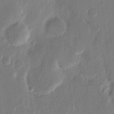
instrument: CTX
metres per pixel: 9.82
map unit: eHh
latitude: 13.3104
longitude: -68.8380
